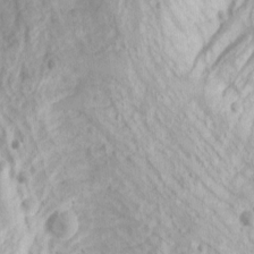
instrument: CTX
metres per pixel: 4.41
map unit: Nhu
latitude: -1.4833
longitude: -73.9717
